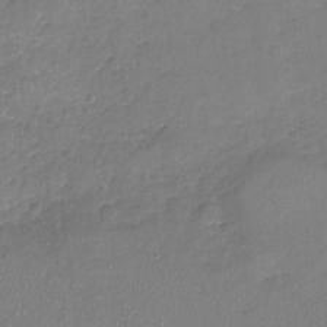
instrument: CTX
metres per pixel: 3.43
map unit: Nhu
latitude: -18.2550
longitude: -58.0822
